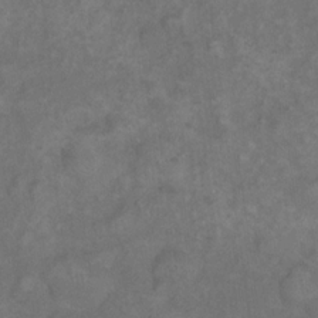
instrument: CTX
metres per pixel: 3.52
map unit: eHh
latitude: 17.6127
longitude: -63.9150
